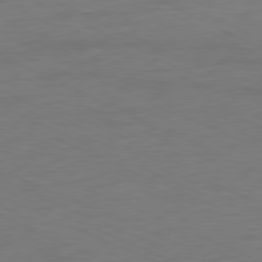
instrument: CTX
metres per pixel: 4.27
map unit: Ap
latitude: -77.7289
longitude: -74.0822
